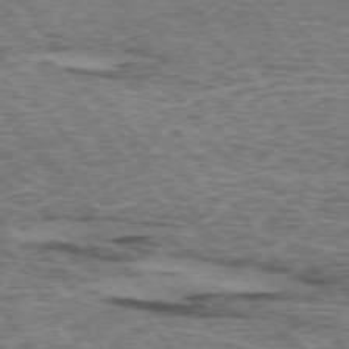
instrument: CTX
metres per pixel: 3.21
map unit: lApd
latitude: 73.6694
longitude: -76.4790
